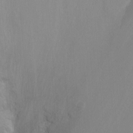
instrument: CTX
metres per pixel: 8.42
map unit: Nhu
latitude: -8.2739
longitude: -41.1592
